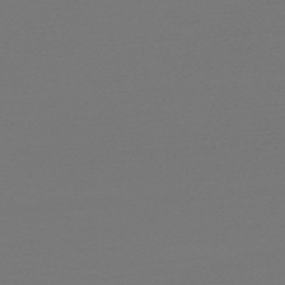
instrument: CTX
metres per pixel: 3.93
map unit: HNb
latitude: -50.7841
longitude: -43.6316
